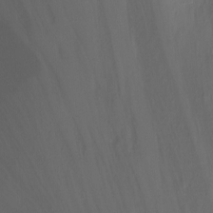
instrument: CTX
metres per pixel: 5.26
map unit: Hto
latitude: -13.4266
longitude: -43.0836
